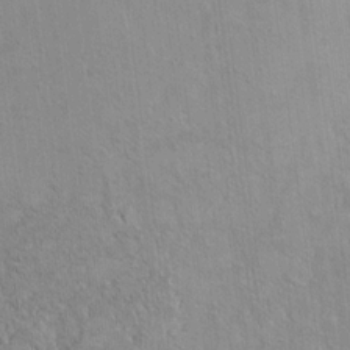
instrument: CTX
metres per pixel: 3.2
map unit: Ht
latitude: 14.5357
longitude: -39.7072
